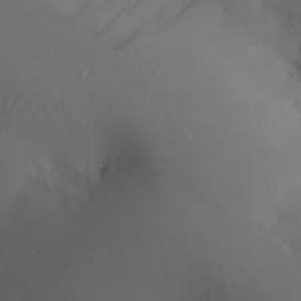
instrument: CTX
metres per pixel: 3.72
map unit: Aa
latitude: 26.1956
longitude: -128.4034
